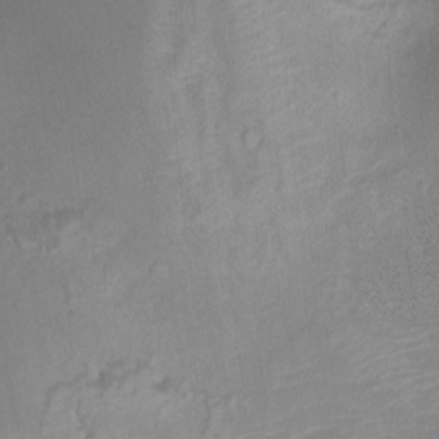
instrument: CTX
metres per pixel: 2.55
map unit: Ht
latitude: -4.0472
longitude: -19.6882
